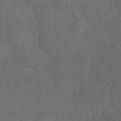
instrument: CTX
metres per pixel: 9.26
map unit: Ave
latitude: 12.3467
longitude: -105.5938
